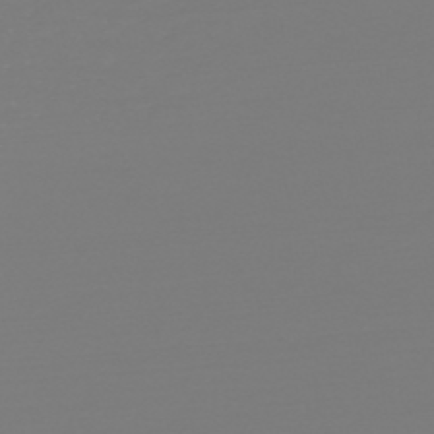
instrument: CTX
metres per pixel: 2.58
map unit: HNb
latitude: -48.9353
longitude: -50.8191
